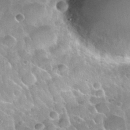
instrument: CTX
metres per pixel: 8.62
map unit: Nhu
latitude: 30.2712
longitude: -54.4412
